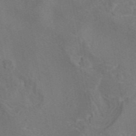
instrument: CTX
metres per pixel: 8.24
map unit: eAb
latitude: 45.6505
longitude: 108.2173
